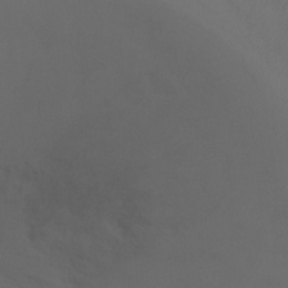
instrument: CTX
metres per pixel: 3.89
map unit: Ht
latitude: 0.8569
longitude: -20.6869
